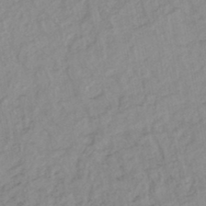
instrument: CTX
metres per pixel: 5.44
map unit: lHb
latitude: -44.1795
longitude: 73.1242
